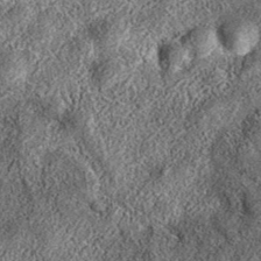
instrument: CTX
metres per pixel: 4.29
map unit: eAb
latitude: 36.8191
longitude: 107.1242
